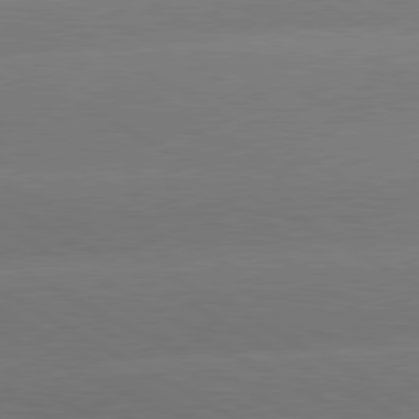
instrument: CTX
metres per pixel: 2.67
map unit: lApd
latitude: 80.7057
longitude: -149.8205
